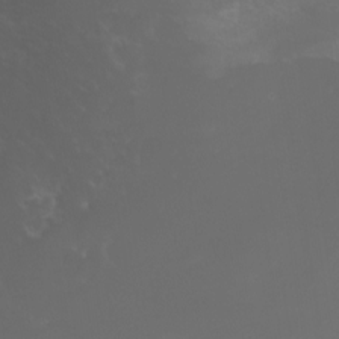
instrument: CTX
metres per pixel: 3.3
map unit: Htu
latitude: -5.1998
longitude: -73.7072
